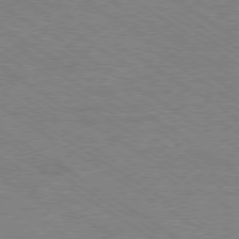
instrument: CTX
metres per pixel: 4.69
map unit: Ap
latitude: -80.0283
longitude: -82.3656
